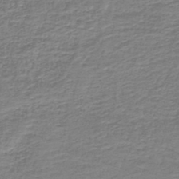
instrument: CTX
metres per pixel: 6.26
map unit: lHb
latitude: -43.7477
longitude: 53.8422
